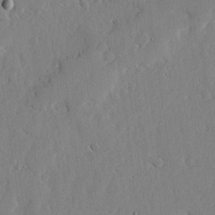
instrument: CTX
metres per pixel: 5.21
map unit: lHvf
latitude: 18.3467
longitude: -114.4978
